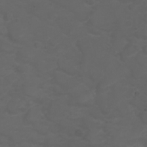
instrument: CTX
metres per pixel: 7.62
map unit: eHh
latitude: 0.7624
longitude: -55.1403
